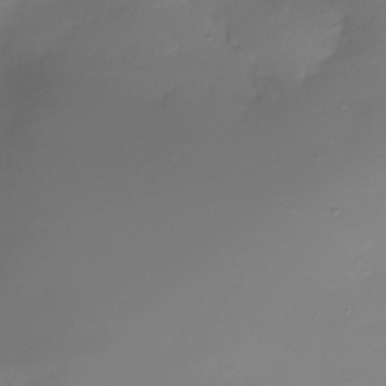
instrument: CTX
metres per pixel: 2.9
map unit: Nhe
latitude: -31.6722
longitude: -117.1592
